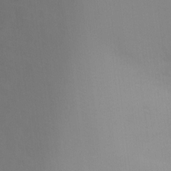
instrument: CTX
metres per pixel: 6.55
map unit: Ht
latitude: 2.8380
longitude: -23.1781
